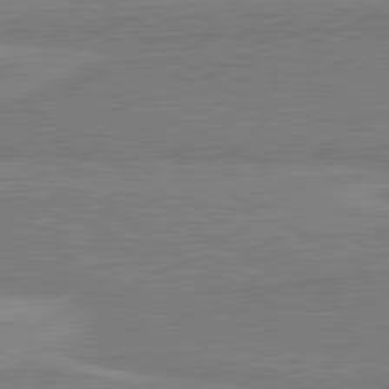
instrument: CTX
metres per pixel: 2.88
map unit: lApd
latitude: 80.6113
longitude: 169.5021
